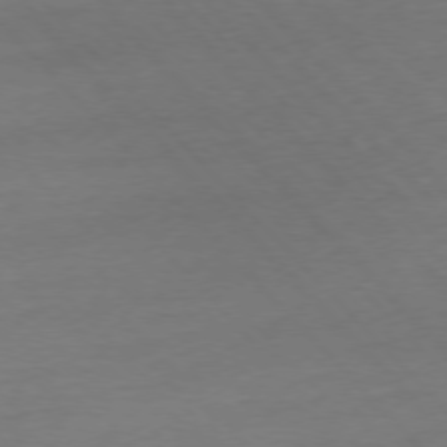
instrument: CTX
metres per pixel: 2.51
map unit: Ap
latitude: -76.8786
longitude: -92.9324
